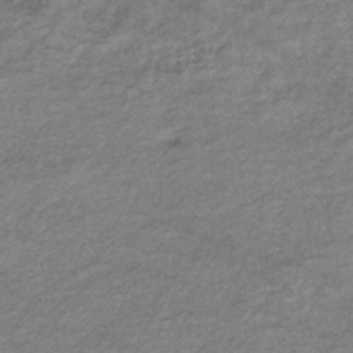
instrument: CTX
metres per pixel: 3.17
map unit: eHb
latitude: -37.0297
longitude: 76.1606
